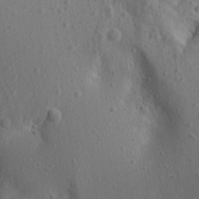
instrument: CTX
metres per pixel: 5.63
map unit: Aa
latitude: 14.1767
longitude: -142.2901
